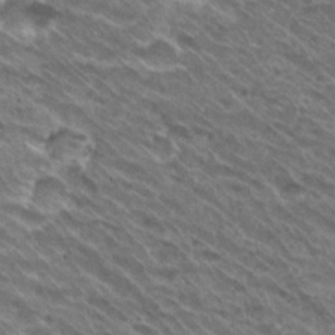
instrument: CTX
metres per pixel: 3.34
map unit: Hto
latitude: 30.5735
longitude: -43.0459
